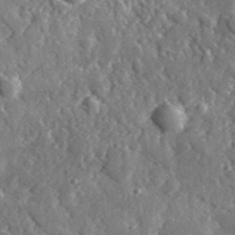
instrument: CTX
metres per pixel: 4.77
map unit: lHvf
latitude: 35.0458
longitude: -88.2523
